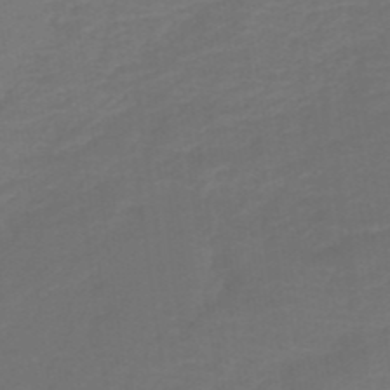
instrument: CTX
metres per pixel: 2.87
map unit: HNb
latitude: -42.6518
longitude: 51.3699
